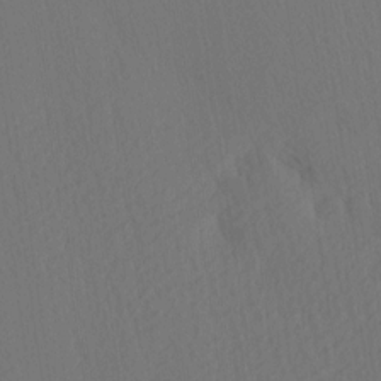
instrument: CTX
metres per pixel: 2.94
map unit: Ave
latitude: 13.0648
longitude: -106.9514
